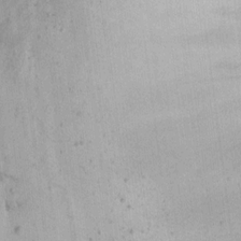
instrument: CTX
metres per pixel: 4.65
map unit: Aa
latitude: 13.0837
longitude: -143.5749
